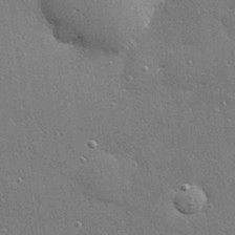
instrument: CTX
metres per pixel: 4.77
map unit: Hve
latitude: 28.1011
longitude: -90.8380
